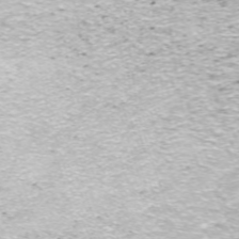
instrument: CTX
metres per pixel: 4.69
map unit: ANa
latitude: -44.6141
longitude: 105.3131
